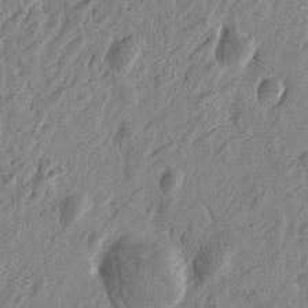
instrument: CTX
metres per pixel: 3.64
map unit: Htu
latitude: -4.5196
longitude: -179.0459
